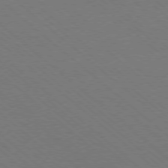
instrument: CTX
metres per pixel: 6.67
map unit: Ap
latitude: -78.3873
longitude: -84.5546
